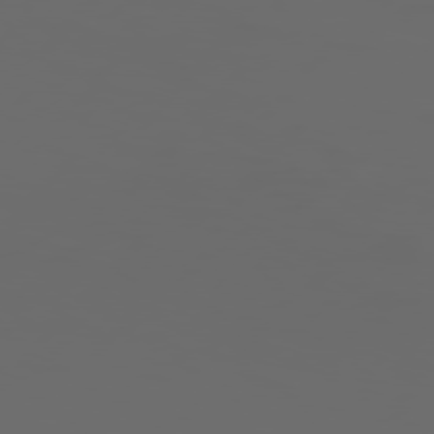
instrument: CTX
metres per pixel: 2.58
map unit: Hpe
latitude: 76.7435
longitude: -140.2522
